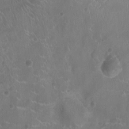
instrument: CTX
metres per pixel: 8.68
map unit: Nhu
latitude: -10.1228
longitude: -21.1970
